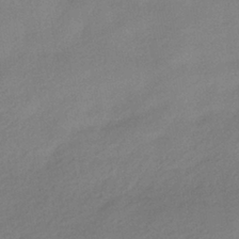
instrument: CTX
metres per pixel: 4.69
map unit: HNhu
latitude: -40.0661
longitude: 95.1242
